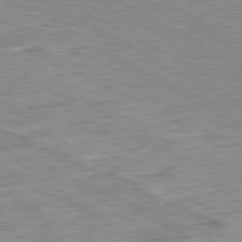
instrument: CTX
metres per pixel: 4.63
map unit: Ap
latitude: -81.0487
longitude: -87.1214
